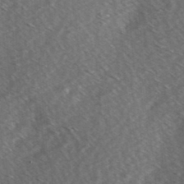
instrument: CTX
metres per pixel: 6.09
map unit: Hve
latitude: 2.8380
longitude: -123.7261
